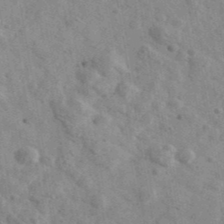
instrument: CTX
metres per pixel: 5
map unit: Ave
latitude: 40.7057
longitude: -110.6302
